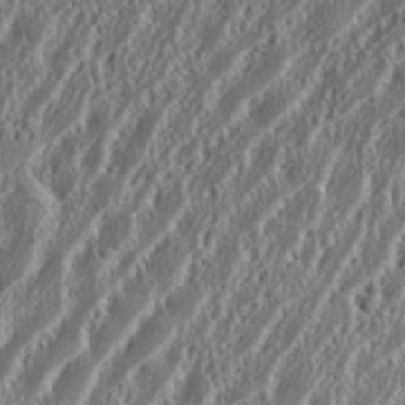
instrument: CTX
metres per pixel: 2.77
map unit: eHh
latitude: 34.6112
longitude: -132.1200
